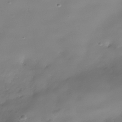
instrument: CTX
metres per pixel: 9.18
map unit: Nhe
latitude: -38.2740
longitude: -118.3467
